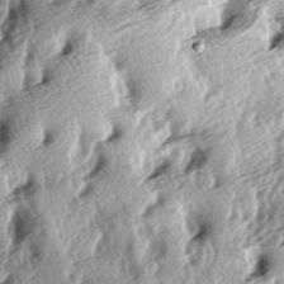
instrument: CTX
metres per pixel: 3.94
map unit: lAa
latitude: -6.5007
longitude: -124.5546
